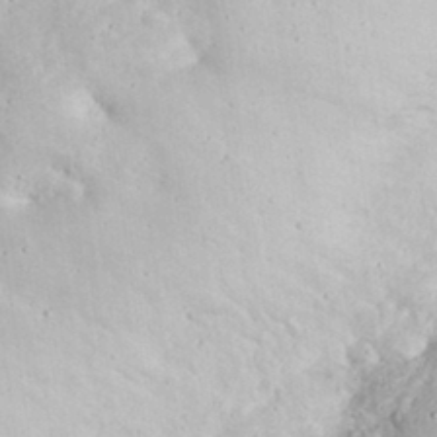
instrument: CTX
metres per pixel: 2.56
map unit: eHh
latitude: 34.2144
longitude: -64.3089
